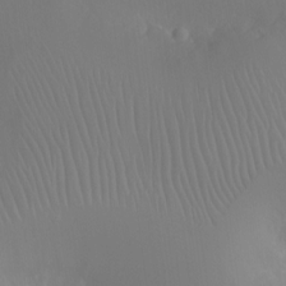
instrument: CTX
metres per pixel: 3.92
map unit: Ht
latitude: -11.5588
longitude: -43.8206
